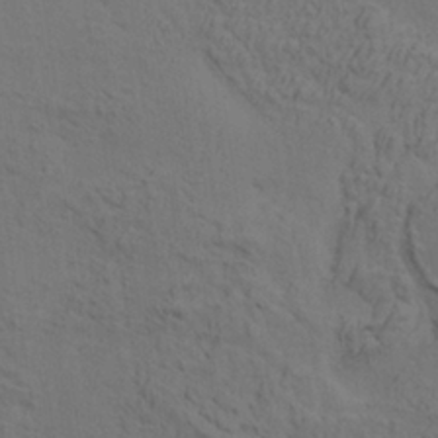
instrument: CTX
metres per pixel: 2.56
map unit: HNhu
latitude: 11.3482
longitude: 23.1620
